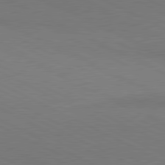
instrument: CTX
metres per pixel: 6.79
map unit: lApd
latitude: 80.9703
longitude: 148.8219
